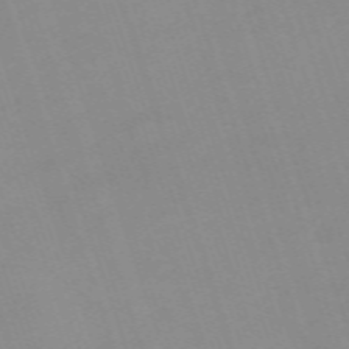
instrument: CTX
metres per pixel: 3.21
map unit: eHh
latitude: -64.5007
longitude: 52.6707
